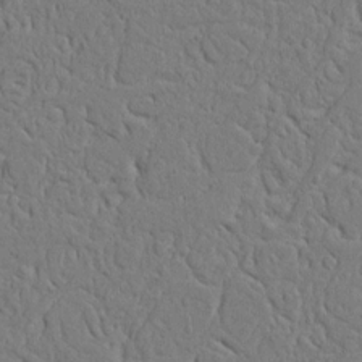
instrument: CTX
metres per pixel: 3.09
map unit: Nhu
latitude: 15.2915
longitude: -74.7435
